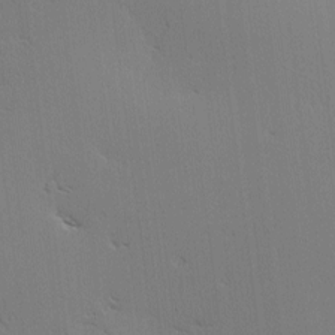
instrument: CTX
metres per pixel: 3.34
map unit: Hve
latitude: 3.3481
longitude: -122.2145
